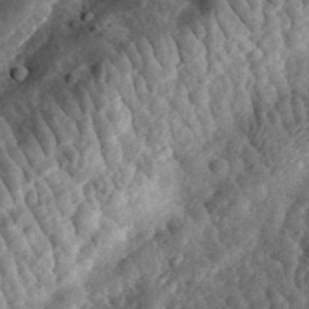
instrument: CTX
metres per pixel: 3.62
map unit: eHh
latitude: 34.5545
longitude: -79.0837
